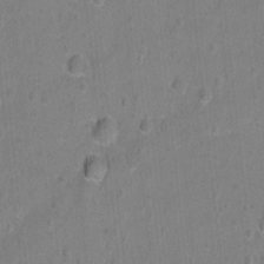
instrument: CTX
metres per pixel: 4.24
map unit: Hto
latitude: -6.4629
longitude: -35.6505
